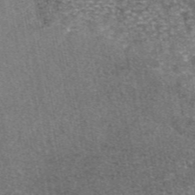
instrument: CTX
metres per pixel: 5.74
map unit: eAb
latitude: 46.9892
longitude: 107.0109
